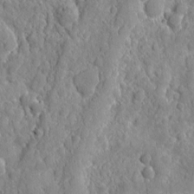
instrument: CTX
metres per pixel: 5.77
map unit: eHh
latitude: 7.8583
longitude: -74.8758
